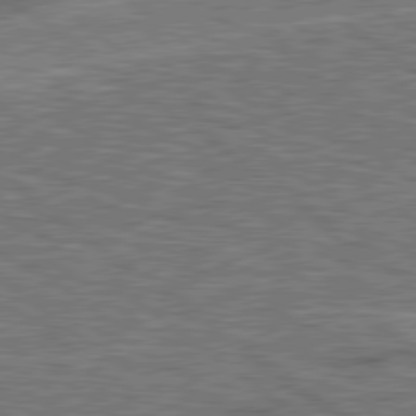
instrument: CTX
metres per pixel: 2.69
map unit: lApd
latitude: 79.2537
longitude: 173.8422
